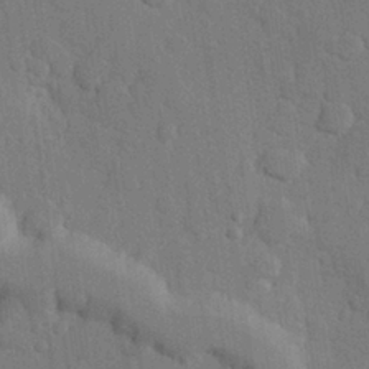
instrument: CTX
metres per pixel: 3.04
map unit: Hve
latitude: 25.8016
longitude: 150.9164
